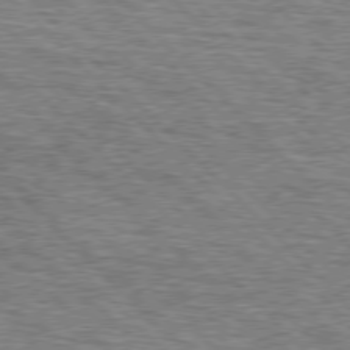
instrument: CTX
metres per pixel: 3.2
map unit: lApd
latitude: 76.8002
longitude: -78.6680
